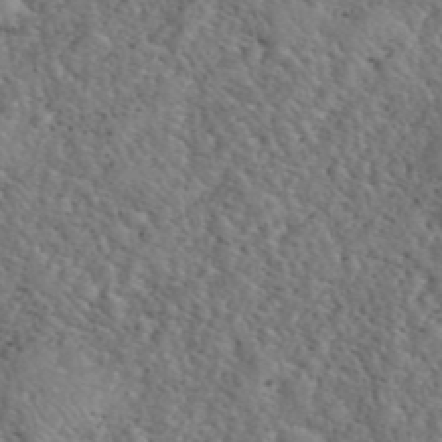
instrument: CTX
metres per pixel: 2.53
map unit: eHh
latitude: 40.8191
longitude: -57.0458
